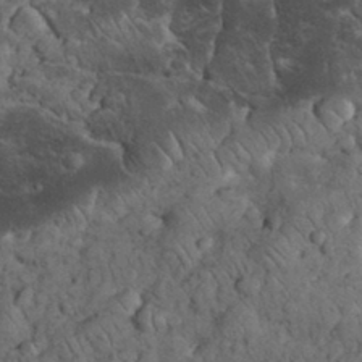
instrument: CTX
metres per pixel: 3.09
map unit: eHh
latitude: 33.5371
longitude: -65.6883
